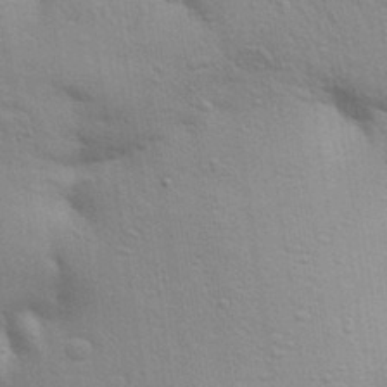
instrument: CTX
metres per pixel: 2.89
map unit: Aa
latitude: 32.1011
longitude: -146.2712
